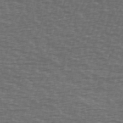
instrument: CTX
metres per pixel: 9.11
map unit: Ave
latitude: 39.9717
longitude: -113.2348
